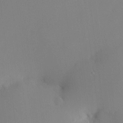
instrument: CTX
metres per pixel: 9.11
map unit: HNhu
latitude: 13.9528
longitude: 13.8611
